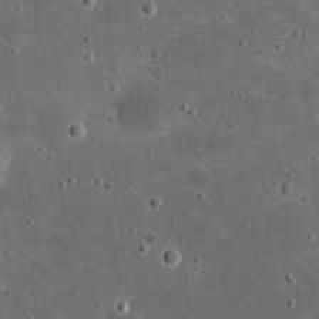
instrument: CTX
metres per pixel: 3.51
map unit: eHh
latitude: 20.8380
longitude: -65.4426
